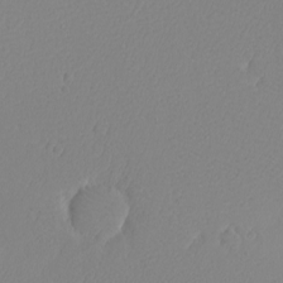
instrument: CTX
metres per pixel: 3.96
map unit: eHh
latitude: -7.8989
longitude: -70.8002
